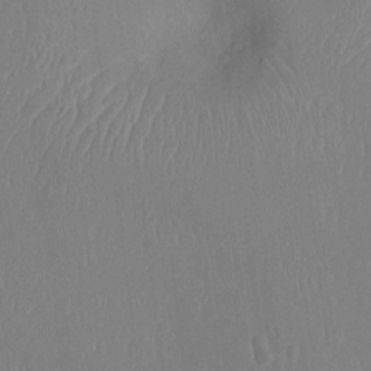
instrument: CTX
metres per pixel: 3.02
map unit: Nhu
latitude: -11.5777
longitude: -22.1767
